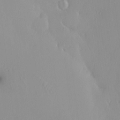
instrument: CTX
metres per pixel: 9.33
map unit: HNhu
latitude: 2.5168
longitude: 7.0864
